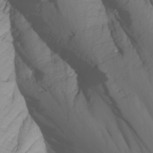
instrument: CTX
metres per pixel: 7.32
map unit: Nhu
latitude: -4.7652
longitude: -80.3845
